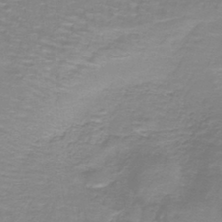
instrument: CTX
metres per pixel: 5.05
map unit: lHb
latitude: -40.7841
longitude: 57.0297
